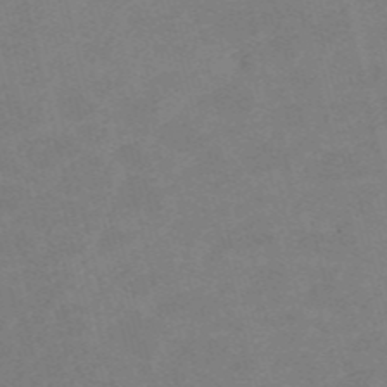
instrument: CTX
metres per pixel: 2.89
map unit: HNb
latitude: -55.9745
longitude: -41.3670
